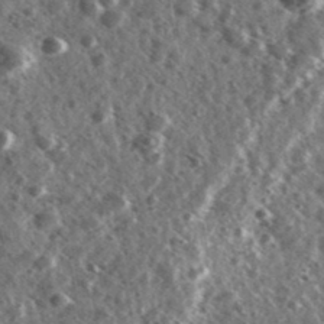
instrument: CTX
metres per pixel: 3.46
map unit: Ave
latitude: 37.7639
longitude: -107.7261
